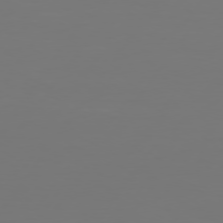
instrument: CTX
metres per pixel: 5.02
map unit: Hpe
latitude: 74.1956
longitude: -129.8394
